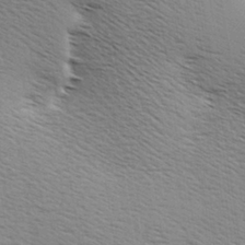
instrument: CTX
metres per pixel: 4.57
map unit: Hve
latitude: 3.4426
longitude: -121.7828
